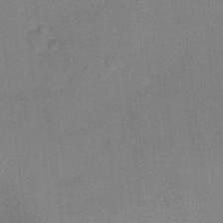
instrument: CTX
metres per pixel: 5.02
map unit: Ht
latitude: -5.5210
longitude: -36.6680
